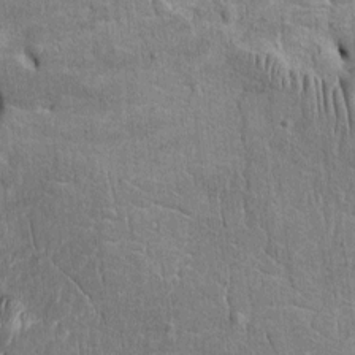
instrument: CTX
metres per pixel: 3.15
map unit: Htu
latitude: -3.1431
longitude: 151.5210
